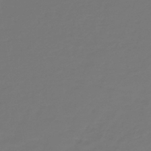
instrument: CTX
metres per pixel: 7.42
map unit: HNb
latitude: -46.9919
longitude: 55.2187
